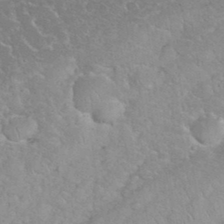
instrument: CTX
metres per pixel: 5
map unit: eHh
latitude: 35.5938
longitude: -64.2145
